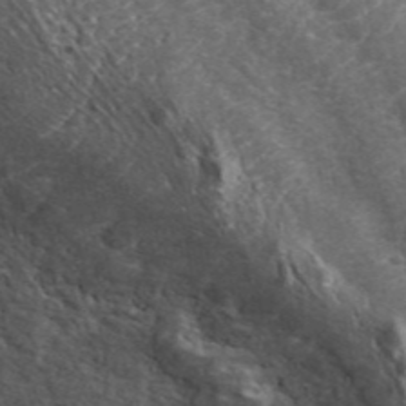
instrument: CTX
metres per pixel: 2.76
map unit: ANa
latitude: 45.1970
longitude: 30.1228
